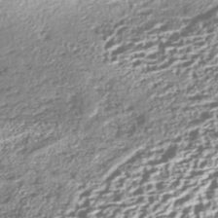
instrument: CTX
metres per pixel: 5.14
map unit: Nhe
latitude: -45.5210
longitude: 151.7667
